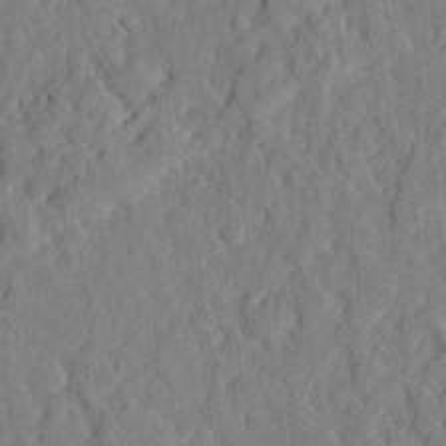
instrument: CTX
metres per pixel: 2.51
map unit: eHh
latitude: 27.6883
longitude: -76.8947
